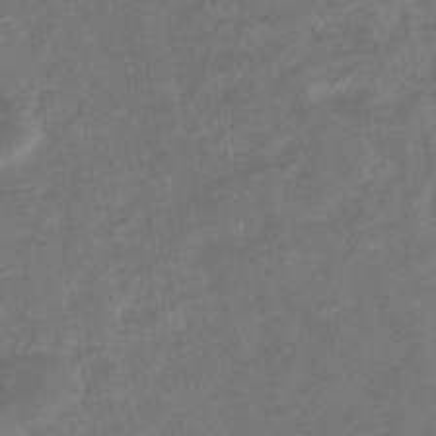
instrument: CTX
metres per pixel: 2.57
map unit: eHb
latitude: -33.8801
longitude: 74.0661
